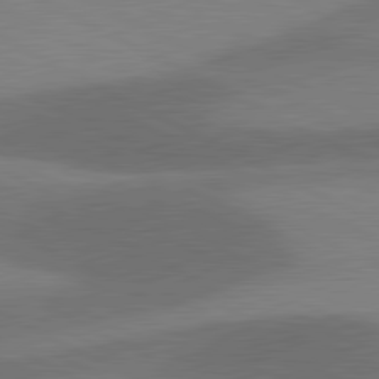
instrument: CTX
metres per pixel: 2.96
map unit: lApd
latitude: 81.1214
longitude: 124.7085
